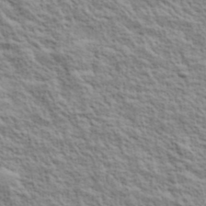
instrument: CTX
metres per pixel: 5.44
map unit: lHvf
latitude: 39.2726
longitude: -89.3104
